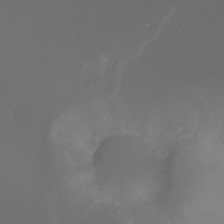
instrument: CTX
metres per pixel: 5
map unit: Ht
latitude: -7.1620
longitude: -30.3279
